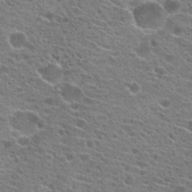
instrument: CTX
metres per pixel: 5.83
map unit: Hto
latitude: 21.5749
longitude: -41.9150
